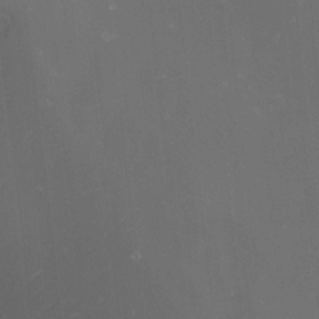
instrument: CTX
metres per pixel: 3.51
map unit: Nhu
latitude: -8.0472
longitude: -72.2900
